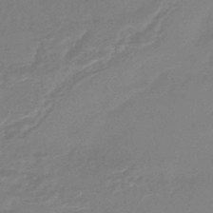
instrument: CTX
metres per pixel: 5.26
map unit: HNhu
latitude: -44.9164
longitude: 90.0850
